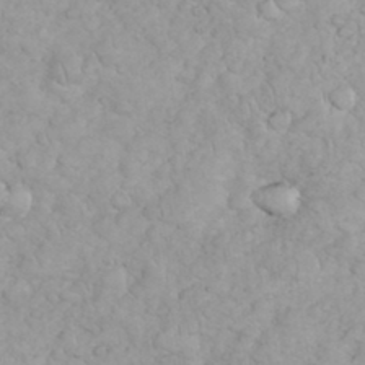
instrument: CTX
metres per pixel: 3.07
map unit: eHh
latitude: 35.5371
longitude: -63.7828
